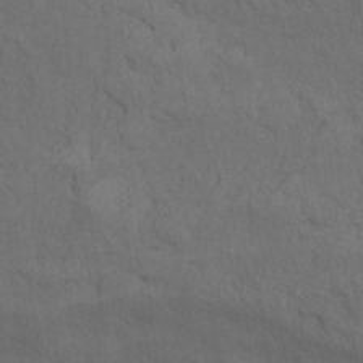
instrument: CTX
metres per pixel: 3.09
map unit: Nhu
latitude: 10.0822
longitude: -25.4804
